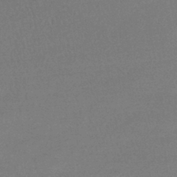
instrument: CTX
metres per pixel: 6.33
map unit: lHb
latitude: -44.0283
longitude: 59.4832
